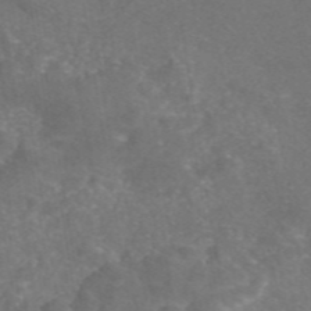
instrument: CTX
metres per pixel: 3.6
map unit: eAb
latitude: 46.8191
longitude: 111.1620
